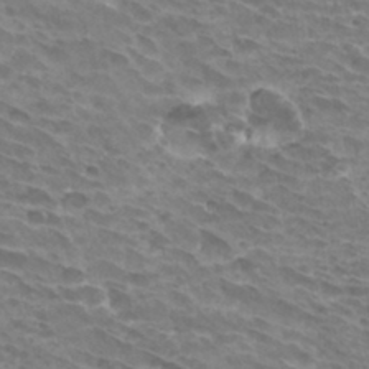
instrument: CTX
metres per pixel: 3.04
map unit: Hto
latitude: 32.9703
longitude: -42.0444
